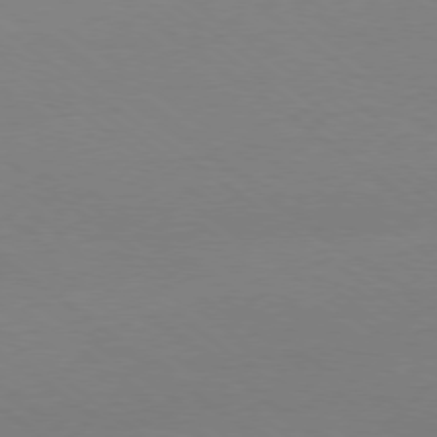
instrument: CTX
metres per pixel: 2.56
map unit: Ap
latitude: -78.7274
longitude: -95.4049
